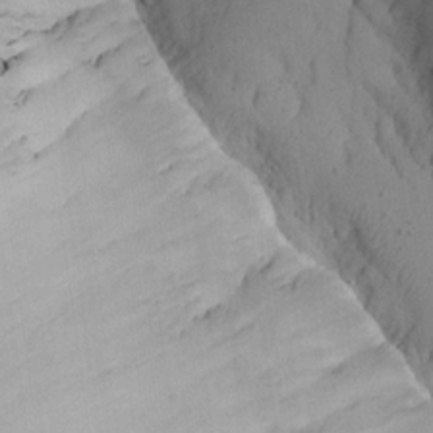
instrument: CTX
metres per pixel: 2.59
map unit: Aa
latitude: 23.6316
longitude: -127.5182
